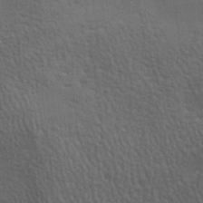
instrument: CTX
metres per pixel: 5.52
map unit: lAa
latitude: -7.8233
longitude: -125.5371
